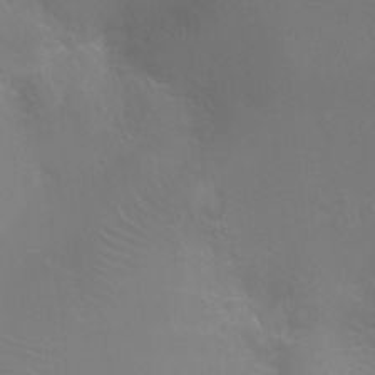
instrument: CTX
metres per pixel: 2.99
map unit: Ht
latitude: -3.9367
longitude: -25.2537
